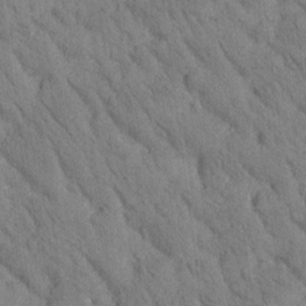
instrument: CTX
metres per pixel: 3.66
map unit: Htu
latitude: -1.5777
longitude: 174.4817
